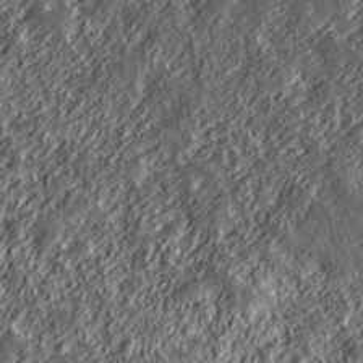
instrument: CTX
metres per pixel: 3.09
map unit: lHvf
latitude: 39.5182
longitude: -88.5735
